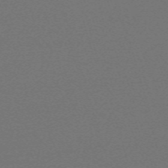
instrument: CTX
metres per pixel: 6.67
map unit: eHh
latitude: -63.5777
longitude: 52.3306
